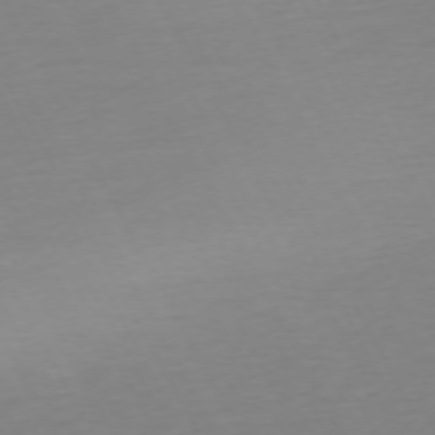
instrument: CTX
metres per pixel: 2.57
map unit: Ap
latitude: -73.8800
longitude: -69.5749
